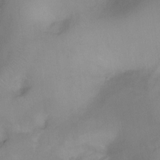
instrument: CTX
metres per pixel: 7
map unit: Hto
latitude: -13.2187
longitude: -40.3845
